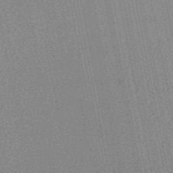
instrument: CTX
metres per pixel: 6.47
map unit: HNhu
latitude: -48.6519
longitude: 99.3887
